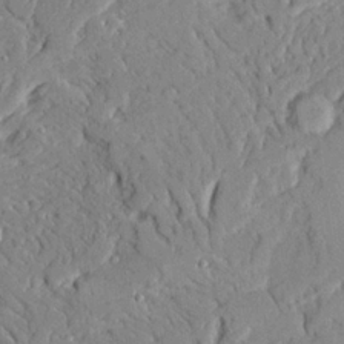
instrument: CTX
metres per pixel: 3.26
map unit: Ave
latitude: 22.7246
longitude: -128.9891
